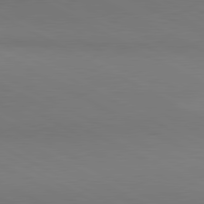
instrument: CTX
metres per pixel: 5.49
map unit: lApd
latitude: 80.9514
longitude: 146.1983
